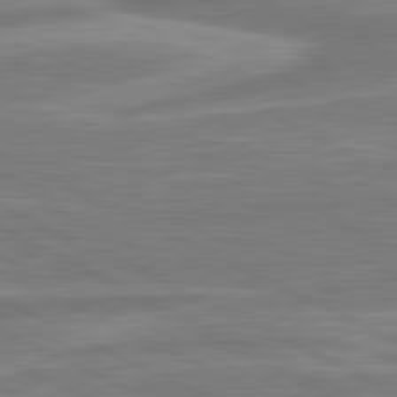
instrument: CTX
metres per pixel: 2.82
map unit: lApd
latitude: 81.1403
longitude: -174.5546
